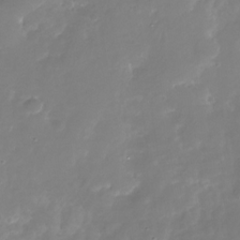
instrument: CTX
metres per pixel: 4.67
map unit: Nhu
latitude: -29.2943
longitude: -77.1592
